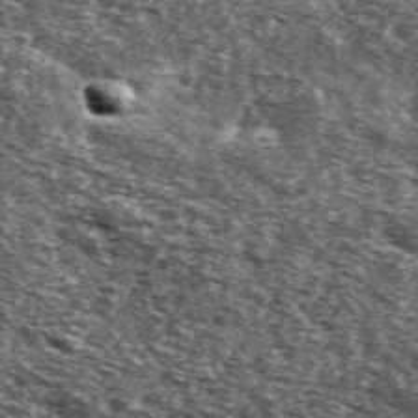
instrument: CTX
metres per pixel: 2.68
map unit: Ave
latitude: 41.5938
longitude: -106.1578
